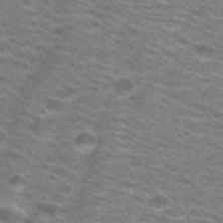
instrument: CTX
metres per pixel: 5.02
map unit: Hto
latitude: 21.4805
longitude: -37.4993
